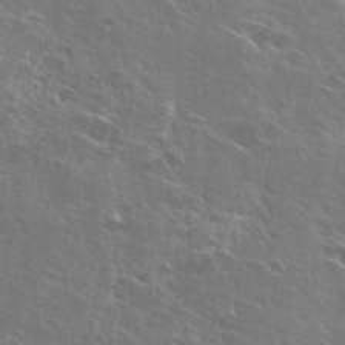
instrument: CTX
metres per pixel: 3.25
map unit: Hto
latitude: 26.8002
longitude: -41.6693
